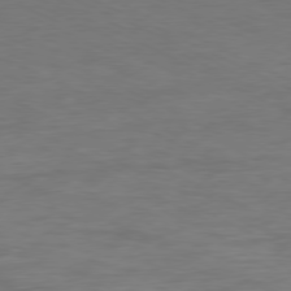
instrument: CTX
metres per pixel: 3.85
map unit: Ap
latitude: -77.8233
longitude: -74.2145
